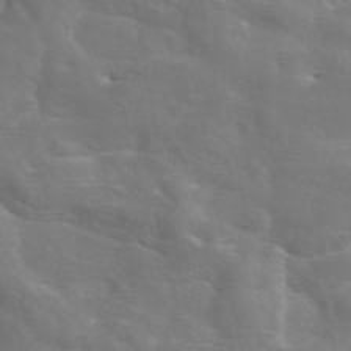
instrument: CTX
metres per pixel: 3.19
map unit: eAb
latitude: 45.1592
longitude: 125.5210
